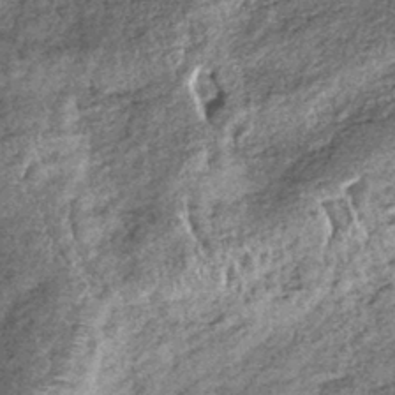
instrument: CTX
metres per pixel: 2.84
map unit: lHb
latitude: -38.9730
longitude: 67.9745
